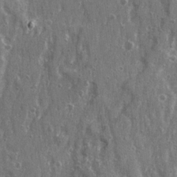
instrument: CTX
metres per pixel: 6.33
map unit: Ave
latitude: 22.4223
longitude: -133.6505
